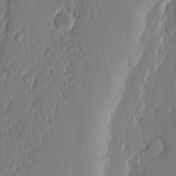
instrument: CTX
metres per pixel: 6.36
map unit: Nhu
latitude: 3.4237
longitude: -76.2522
